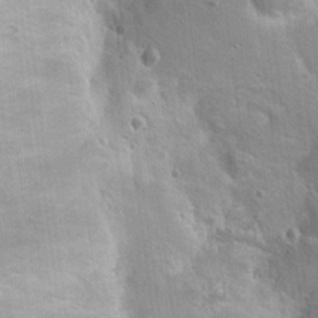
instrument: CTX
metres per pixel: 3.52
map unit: Hto
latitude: 18.3845
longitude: -43.6694
